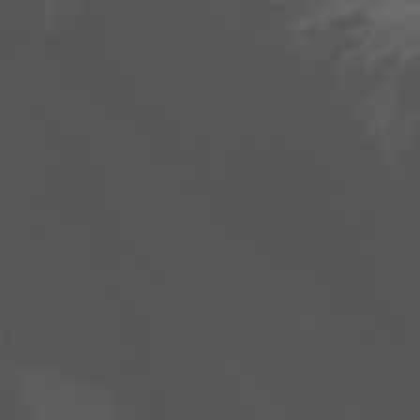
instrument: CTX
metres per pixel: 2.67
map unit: Nhu
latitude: -8.1795
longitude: -84.0633
